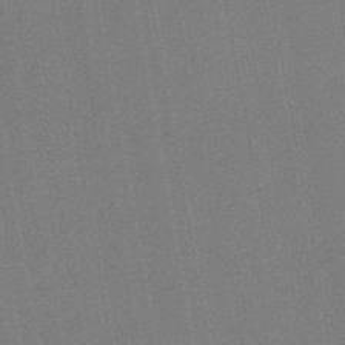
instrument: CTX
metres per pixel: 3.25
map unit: HNb
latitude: -47.2376
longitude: -39.4993
